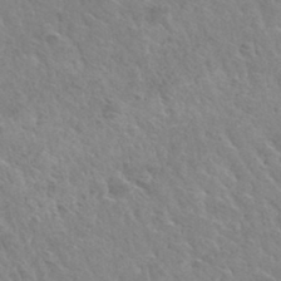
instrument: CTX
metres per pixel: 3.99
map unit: Hto
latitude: 34.2711
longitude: -49.9717
